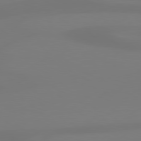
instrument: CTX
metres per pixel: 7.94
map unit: Hpe
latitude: 78.2901
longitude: -129.3104
